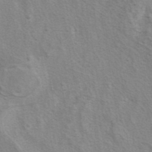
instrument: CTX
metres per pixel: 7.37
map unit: eAb
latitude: 40.7246
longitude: 106.0472
